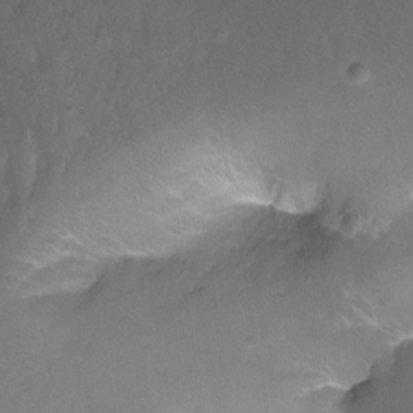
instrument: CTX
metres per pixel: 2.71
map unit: Ht
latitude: -13.0298
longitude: -43.9717
